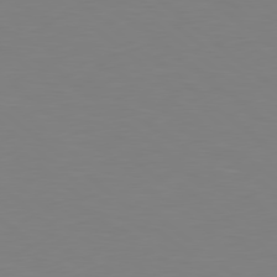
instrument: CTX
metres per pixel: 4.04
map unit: Hpe
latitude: 78.7813
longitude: -165.8961
